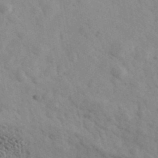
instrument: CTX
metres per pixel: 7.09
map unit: Ave
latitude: 39.3671
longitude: -107.6505
